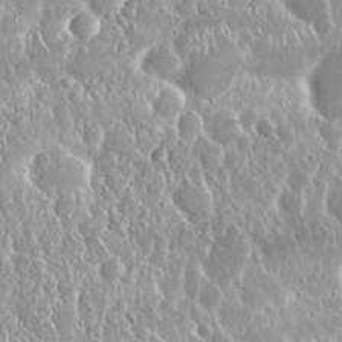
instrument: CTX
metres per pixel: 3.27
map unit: Nhu
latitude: 24.9324
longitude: -60.4601
